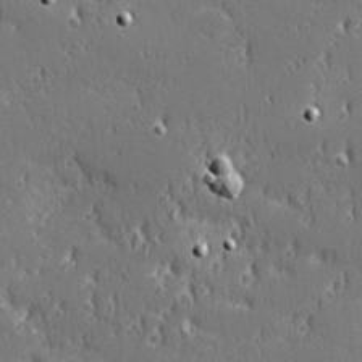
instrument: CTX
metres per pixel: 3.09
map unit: Hve
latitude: 25.8583
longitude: -92.3467
